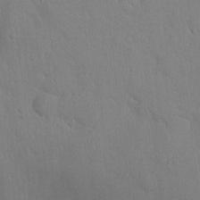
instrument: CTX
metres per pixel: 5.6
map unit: lAvf
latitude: 9.6505
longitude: 168.3684
